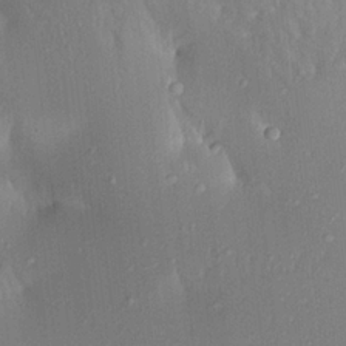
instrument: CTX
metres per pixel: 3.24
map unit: Aa
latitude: 19.6505
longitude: -147.5372
